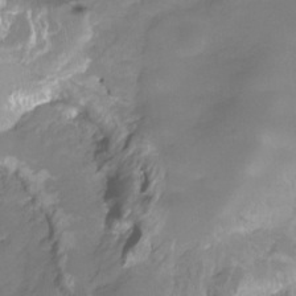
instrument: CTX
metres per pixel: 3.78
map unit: HNhu
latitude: -27.4832
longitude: 75.3510
